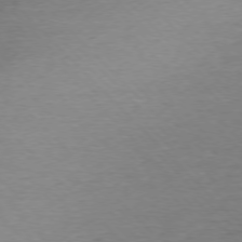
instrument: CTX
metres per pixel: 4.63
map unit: Ap
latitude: -76.6896
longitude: -94.6869
